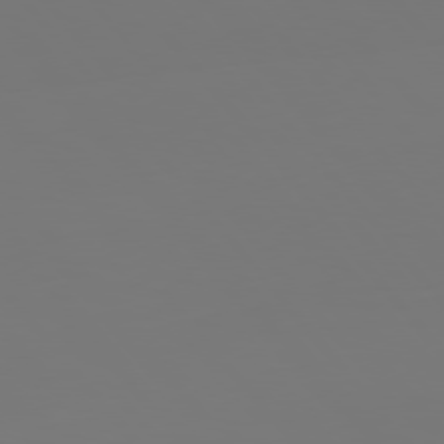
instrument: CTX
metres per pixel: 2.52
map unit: Hpe
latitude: 76.7057
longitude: -165.6694
